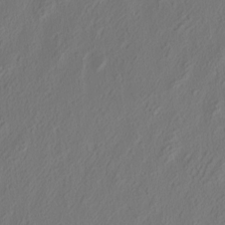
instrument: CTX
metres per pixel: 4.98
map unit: eHh
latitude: 4.9136
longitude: -77.3103
